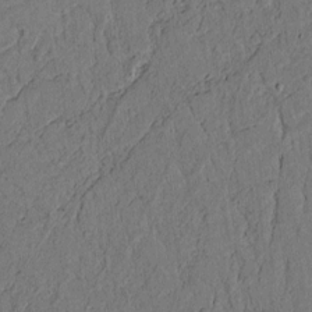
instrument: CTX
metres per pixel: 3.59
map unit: lAvf
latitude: 5.0080
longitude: 169.1242
